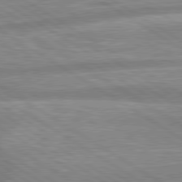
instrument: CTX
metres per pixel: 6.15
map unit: lApd
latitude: 80.0822
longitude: -165.2348
